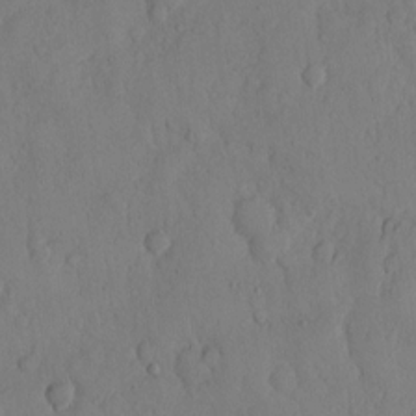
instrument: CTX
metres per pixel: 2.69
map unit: Hto
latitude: 12.4223
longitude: -56.2333
